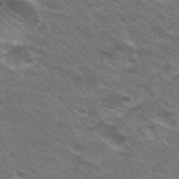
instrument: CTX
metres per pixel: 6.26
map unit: Hto
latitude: 30.7813
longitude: -43.3104
